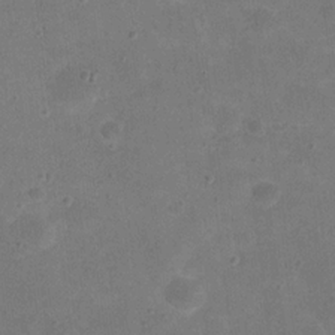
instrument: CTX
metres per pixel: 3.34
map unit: eHh
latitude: 20.5357
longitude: -63.8962
